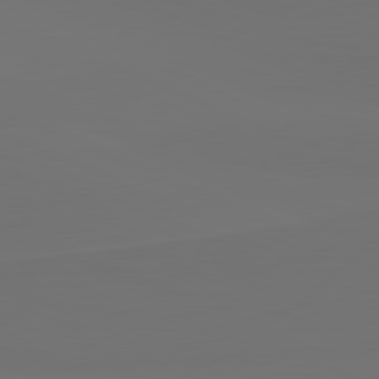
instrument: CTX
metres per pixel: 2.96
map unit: lApd
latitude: 81.5938
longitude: 147.4643
